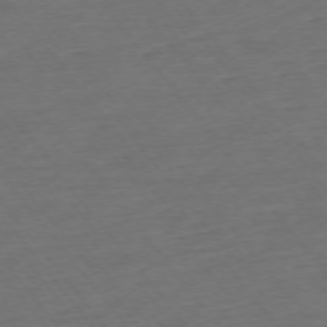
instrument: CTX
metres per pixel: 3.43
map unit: Ap
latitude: -75.2943
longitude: -83.0647
